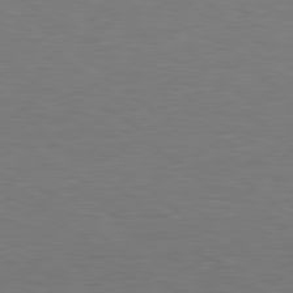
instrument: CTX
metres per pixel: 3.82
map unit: Hpe
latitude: 78.8569
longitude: -162.0633
